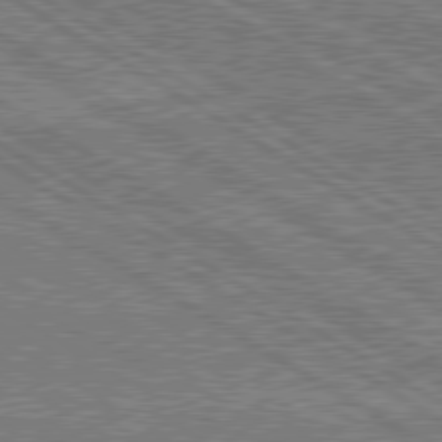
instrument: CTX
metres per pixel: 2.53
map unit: lApd
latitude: 79.7072
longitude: 168.8030
